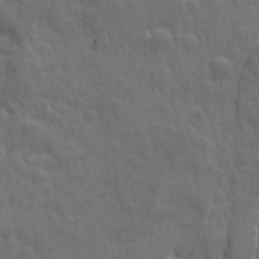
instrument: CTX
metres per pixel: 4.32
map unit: Ave
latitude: 12.2334
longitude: -104.4790
